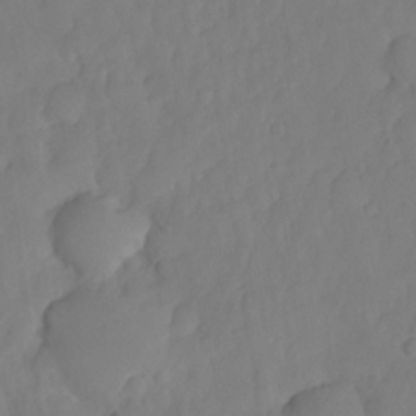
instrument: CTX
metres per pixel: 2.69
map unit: HNhu
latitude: -25.1620
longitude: 49.3699
